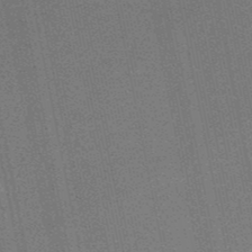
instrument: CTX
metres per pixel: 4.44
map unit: eHb
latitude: -50.6329
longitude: 79.2187
